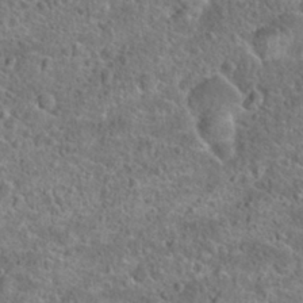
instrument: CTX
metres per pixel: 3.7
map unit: Hto
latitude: 23.5371
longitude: -48.1578
